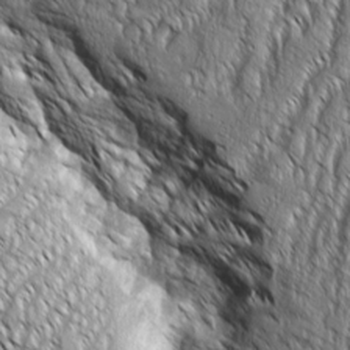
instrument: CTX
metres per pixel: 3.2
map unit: Aa
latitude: 8.3845
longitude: -129.9150
